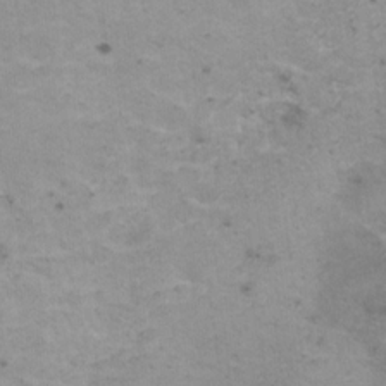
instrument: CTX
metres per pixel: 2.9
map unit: HNhu
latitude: 1.1970
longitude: 2.7652
